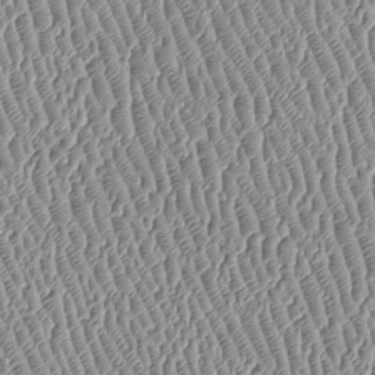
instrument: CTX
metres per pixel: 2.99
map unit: Htu
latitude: -7.0486
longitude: 156.9919
